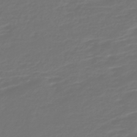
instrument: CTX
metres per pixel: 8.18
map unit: HNb
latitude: -47.3509
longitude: 54.8408
